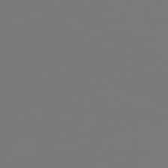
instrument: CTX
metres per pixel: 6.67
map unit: Hpe
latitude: 76.3467
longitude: -127.3482
